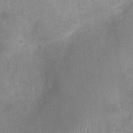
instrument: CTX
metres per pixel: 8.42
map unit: Nhu
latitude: 6.0822
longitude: -18.1389
